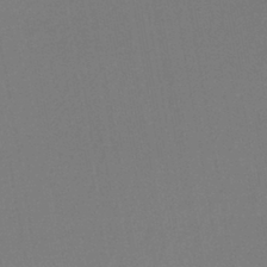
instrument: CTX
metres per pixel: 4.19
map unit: eHh
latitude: -42.2550
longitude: -33.4426
